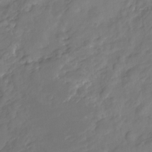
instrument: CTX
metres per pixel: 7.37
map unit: Nhu
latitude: -23.1053
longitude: -56.4601
